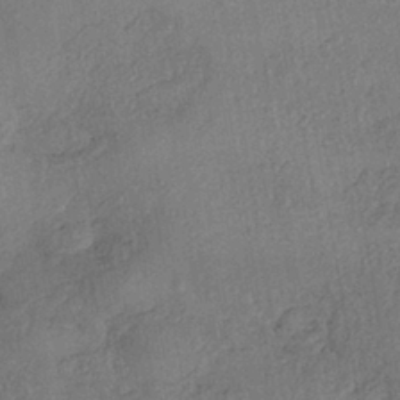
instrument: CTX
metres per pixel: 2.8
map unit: eHh
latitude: -41.5021
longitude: 120.1983
